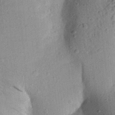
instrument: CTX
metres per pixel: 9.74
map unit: Aa
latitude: 24.1766
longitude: -148.1767
